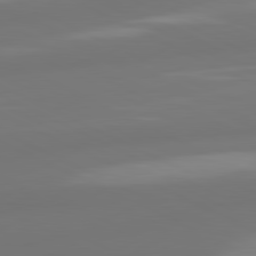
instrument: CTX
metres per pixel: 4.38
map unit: lApd
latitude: 81.1025
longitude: -165.0836
